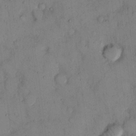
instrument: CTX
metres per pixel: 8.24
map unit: eHh
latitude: 13.0648
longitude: -62.7436
